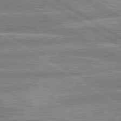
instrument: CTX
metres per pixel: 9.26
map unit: lApd
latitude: 80.3278
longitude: -169.8772
